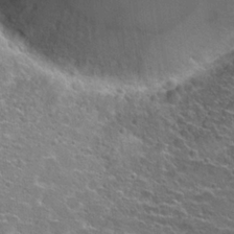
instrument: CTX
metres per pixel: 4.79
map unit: Hto
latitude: 22.2333
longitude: -42.1200
